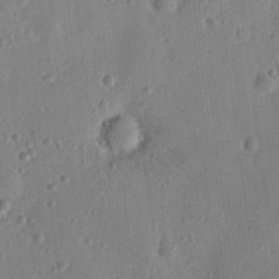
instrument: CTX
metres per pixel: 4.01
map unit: lHvf
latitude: 14.6869
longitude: 179.4076
